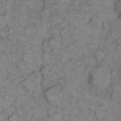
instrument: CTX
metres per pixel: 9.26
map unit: eHh
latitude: 8.8758
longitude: -63.4805
